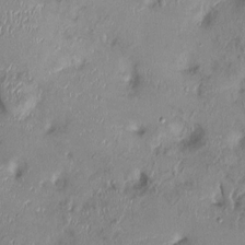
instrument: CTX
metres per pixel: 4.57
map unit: Ht
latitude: -1.3699
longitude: -13.5182
